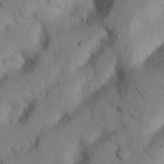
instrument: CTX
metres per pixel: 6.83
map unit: Nhu
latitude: 22.1578
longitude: -75.2348
